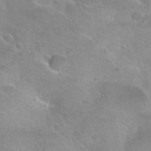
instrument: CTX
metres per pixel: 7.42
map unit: Hto
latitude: 31.8017
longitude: -47.9339
